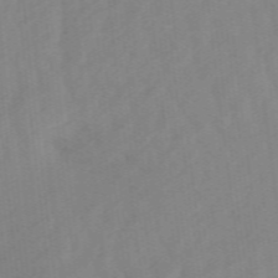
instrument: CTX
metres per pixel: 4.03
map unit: lHb
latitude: -48.3118
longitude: 83.3698
